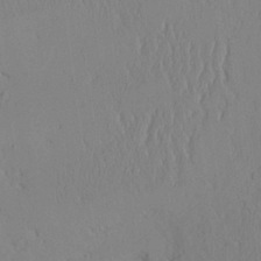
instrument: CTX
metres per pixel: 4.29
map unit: Aa
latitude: 24.9135
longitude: -132.4223
